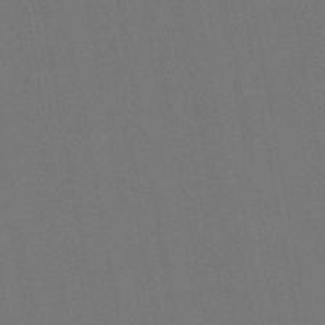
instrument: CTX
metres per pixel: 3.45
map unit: lHb
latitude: -47.6910
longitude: 73.3887
